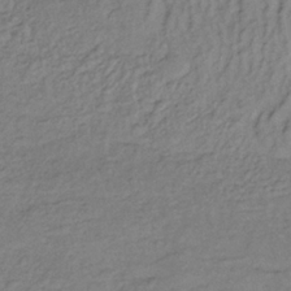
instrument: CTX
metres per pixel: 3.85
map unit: lHb
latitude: -35.4076
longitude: 69.8800
